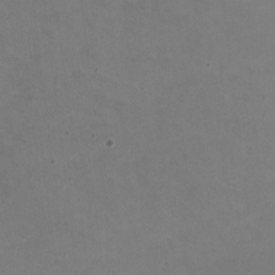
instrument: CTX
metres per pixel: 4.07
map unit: HNhu
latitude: -1.3888
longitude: -4.4034
